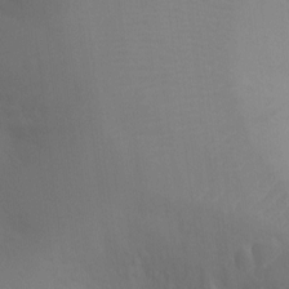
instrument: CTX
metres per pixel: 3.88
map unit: Ht
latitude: -9.5588
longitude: -24.2711
